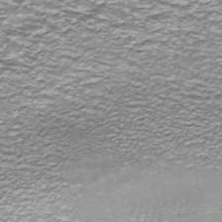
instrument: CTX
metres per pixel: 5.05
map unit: ANa
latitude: -44.5385
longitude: 105.8233
